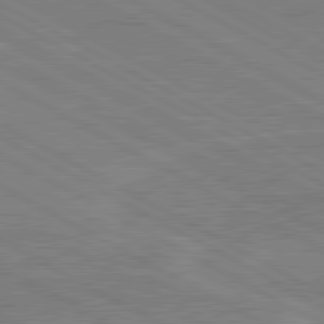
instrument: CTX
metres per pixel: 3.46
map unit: lApd
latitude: 80.4412
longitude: 121.4643
